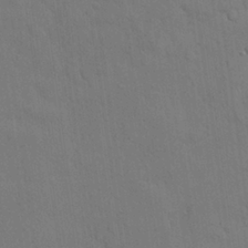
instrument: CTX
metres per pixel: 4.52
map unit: Nhu
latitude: 26.9325
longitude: -73.1026
